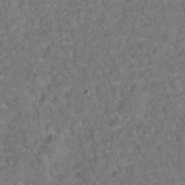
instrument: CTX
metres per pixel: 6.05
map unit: Ht
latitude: 15.2348
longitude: -37.7639
